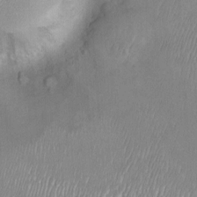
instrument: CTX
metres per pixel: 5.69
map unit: Ht
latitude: -0.9542
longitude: -15.2915
